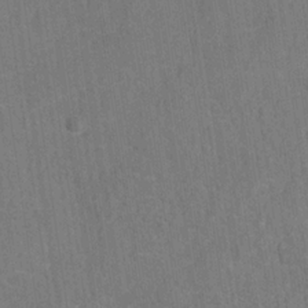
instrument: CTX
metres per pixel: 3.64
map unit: Hve
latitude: -32.7464
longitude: 93.1998
